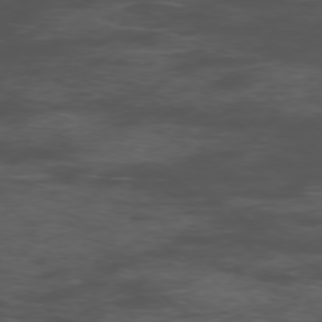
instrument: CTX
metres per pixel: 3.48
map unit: Ap
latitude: -76.0850
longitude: -67.9339
